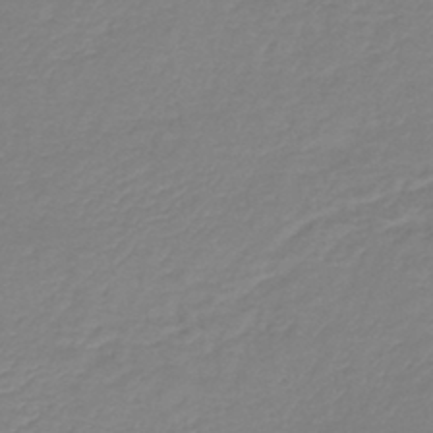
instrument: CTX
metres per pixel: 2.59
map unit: lHb
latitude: -41.5966
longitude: 74.2362
